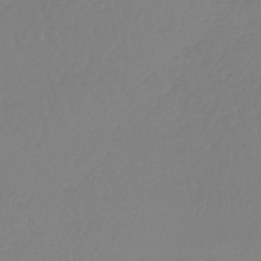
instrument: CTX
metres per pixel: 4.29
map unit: lHb
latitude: -44.5196
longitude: 71.0487
